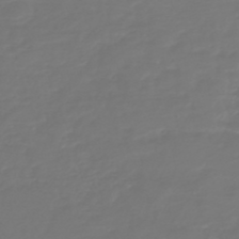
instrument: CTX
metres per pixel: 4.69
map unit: HNb
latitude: -47.0297
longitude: 54.7841
